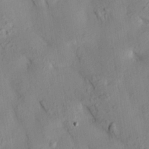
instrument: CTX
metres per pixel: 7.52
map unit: HNhu
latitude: 14.3279
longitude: 12.1606
